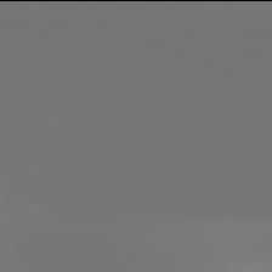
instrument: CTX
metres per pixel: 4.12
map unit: lApd
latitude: 81.9906
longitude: -150.4979
